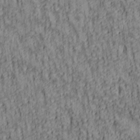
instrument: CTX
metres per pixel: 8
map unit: lAa
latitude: 5.2726
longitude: -114.8191
